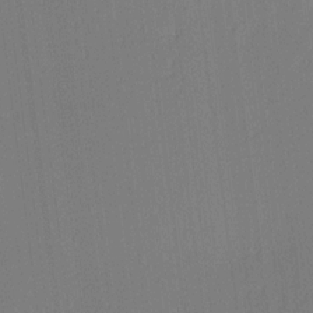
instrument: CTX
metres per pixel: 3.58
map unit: Ave
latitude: 12.7058
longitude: -107.2537
